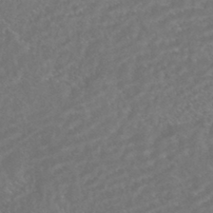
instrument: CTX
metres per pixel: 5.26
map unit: HNhu
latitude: -45.7289
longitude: 100.5573
